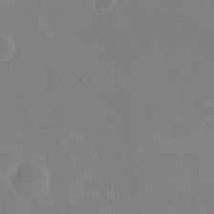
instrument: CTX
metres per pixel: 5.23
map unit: eHh
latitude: 23.8205
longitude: -66.1766
